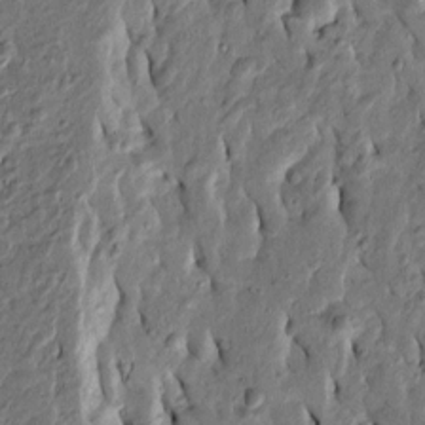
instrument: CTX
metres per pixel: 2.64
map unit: Htu
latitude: -3.8989
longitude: 156.5574
